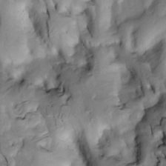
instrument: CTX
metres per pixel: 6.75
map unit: Htu
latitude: -3.4832
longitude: 150.0283
